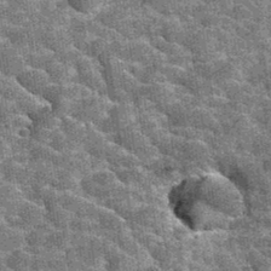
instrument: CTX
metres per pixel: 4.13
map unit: Hto
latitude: 35.3670
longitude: -52.6868
